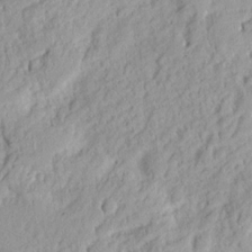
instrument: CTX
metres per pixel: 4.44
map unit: Nhu
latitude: 13.0459
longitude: -73.7072
